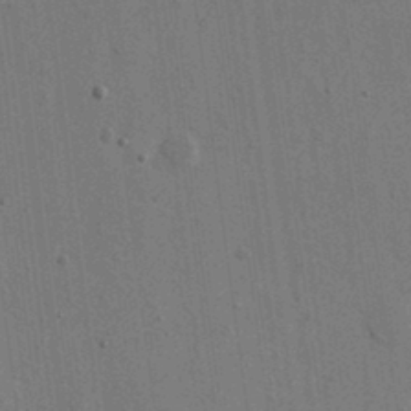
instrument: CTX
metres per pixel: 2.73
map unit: eHh
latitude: 15.9906
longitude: -68.7813
